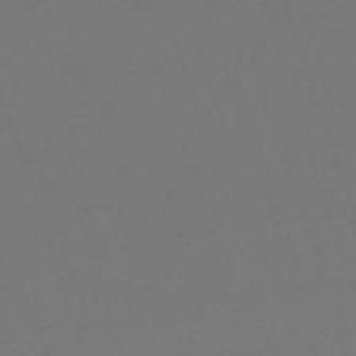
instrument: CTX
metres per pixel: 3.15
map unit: eHh
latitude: -63.3887
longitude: 52.1416
